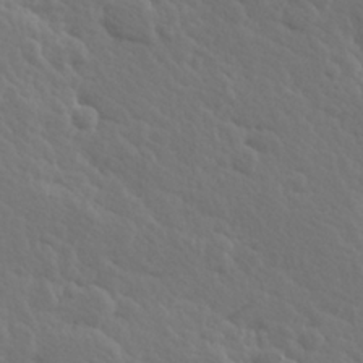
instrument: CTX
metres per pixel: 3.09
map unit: Hve
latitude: 25.8205
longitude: 145.2376
